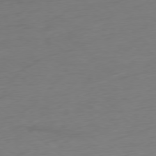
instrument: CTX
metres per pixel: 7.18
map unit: Ap
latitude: -78.5384
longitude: -59.5749
